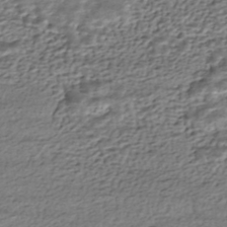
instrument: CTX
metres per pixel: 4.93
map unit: HNhu
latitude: -43.8233
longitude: 105.8989
